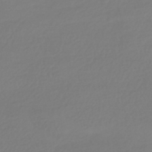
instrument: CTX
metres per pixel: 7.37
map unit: HNhu
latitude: -42.0661
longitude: 96.7841
